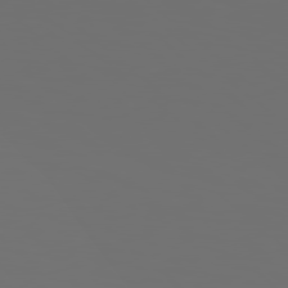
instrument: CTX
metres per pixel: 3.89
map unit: Hpe
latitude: 78.4601
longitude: -177.3859
